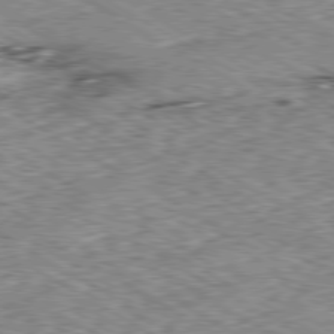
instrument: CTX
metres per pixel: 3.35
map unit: Ap
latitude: -80.2740
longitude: -50.5923
